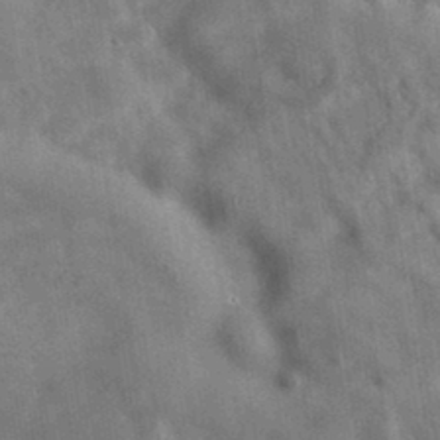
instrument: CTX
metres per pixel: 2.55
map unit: eAb
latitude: 34.6301
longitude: 110.6896
